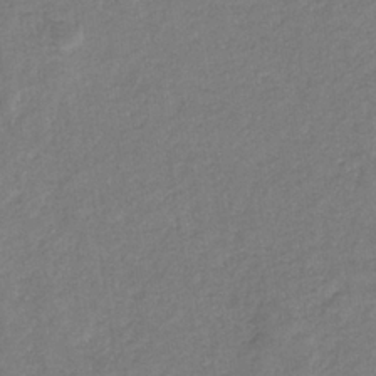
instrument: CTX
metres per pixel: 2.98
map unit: eHb
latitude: -33.9178
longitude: 75.2754
